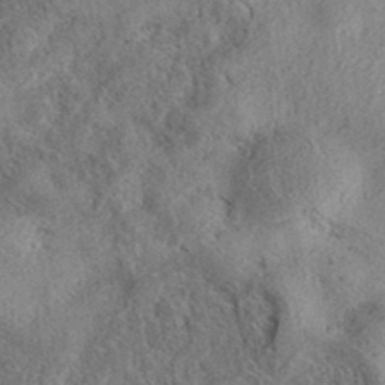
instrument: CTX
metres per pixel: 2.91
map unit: eAb
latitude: 37.4993
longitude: 113.0864
